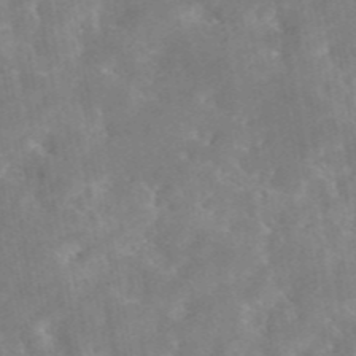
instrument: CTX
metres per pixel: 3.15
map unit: eAb
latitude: 45.7449
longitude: 126.1416
